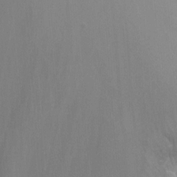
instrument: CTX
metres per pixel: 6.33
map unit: Nhu
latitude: -8.3117
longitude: -41.0836
